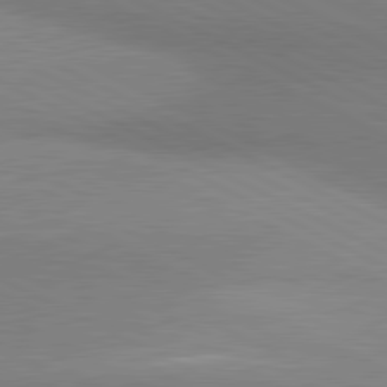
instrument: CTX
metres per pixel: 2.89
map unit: lApd
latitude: 81.2348
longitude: 162.9919
